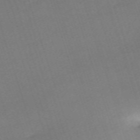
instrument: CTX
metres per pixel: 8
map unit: eHh
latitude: -62.7652
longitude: 53.4265
